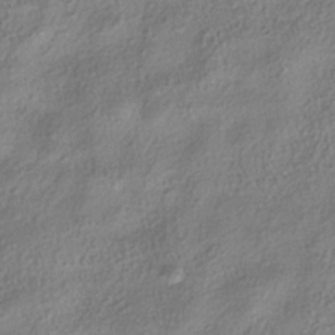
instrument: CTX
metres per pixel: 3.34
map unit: HNhu
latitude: -40.1039
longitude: 101.4454
